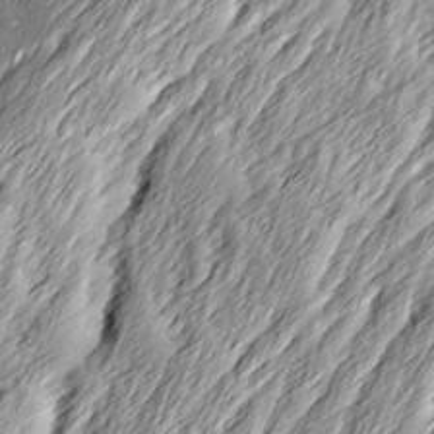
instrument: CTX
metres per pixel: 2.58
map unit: Ave
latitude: 15.5372
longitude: -136.5735
